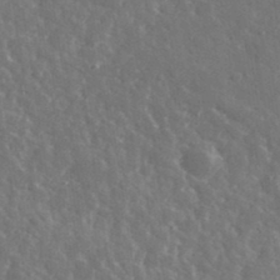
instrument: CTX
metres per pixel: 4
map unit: lHvf
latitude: 36.2901
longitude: -89.5183
